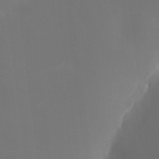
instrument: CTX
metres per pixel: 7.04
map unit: HNhu
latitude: 6.9514
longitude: 8.8597
